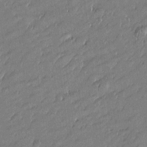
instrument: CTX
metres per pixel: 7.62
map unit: Htu
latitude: -5.3887
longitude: 176.6519
